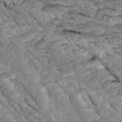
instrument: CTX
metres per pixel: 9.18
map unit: Htu
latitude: -5.5210
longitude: 150.2172
